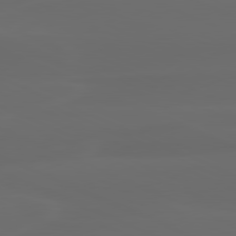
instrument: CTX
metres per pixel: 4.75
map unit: lApd
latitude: 80.3845
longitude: -118.2711
